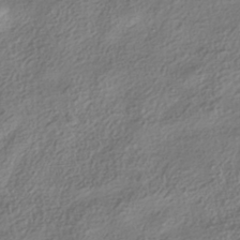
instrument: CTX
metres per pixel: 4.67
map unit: HNhu
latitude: -40.4062
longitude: 101.8233
